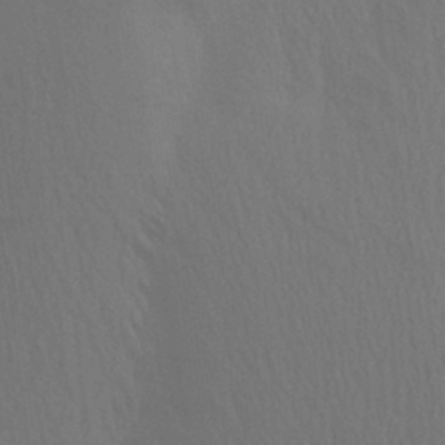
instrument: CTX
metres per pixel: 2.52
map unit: Aa
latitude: 25.7260
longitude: -145.5560
